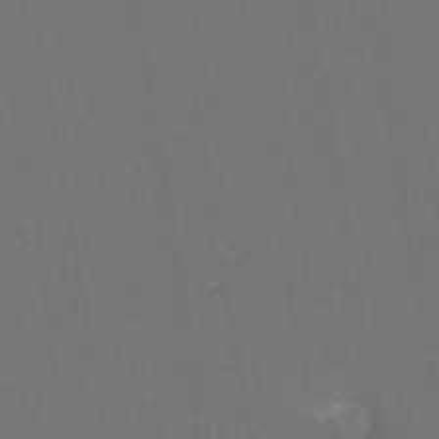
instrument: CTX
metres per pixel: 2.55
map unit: eHh
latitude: -44.6519
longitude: -28.7246
